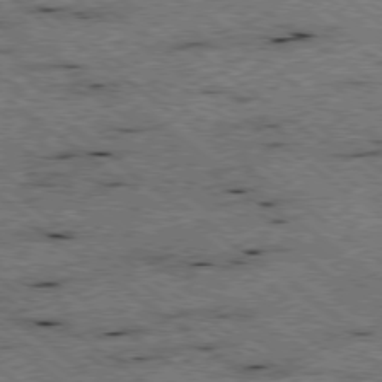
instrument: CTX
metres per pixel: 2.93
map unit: Ap
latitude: -78.8219
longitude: -50.6301
